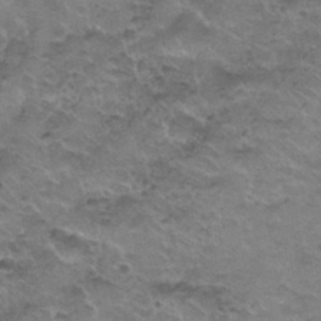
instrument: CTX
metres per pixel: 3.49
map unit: Nhu
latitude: 31.5371
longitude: -52.8569
